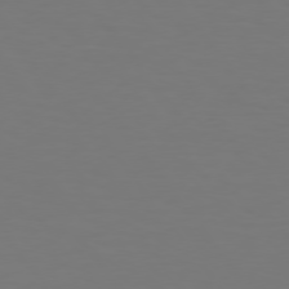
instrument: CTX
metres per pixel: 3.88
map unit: Hpe
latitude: 74.7246
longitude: -123.5938
